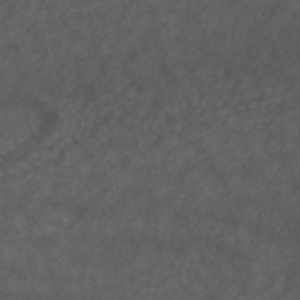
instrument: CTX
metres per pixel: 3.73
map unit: ANa
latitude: 42.8380
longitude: 24.6518
